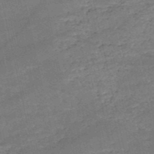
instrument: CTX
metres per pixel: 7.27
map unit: HNb
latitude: -51.8989
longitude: -40.9135
